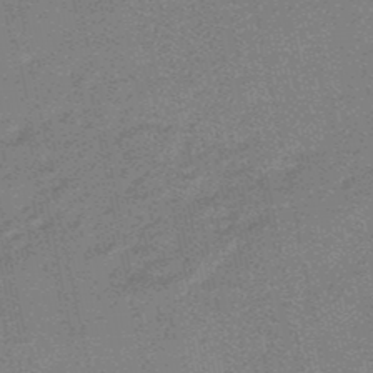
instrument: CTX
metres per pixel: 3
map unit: lHb
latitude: -48.7463
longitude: 79.3320
